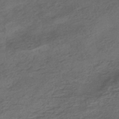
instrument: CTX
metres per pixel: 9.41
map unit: HNhu
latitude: -42.6518
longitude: 103.0486
